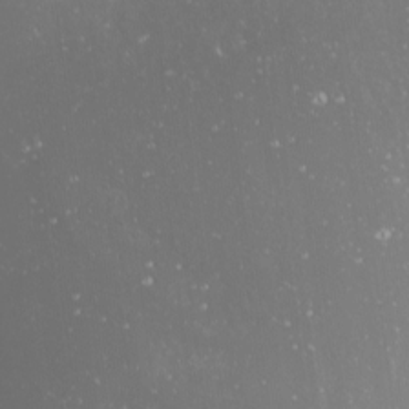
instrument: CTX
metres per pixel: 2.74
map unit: Nhu
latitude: -0.4818
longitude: -78.8002
